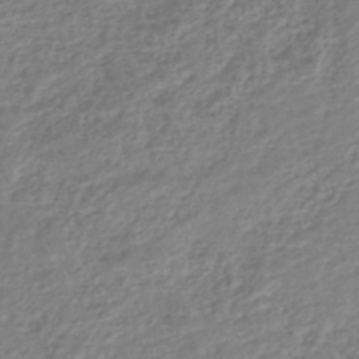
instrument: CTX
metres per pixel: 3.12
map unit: lHb
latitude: -46.2361
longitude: 73.7288
